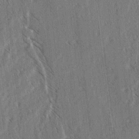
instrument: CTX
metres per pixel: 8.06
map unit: lAvf
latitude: -3.8611
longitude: -113.8205
